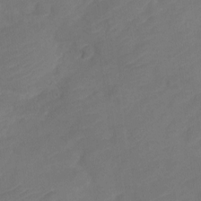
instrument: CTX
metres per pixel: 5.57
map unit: Nve
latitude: -17.6344
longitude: 106.7275
